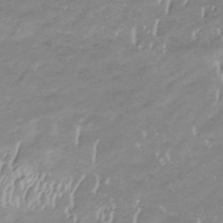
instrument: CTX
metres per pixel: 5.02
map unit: lHb
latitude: -34.2362
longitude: 67.9367
